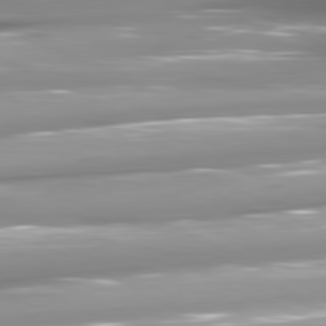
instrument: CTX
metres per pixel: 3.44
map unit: lApd
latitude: 80.9514
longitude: -145.8961
